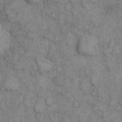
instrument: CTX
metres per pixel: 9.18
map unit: eHh
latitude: 6.8380
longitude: -64.4223
